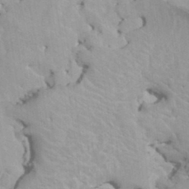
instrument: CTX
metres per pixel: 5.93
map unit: HNhu
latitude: 6.5924
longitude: -1.8961
